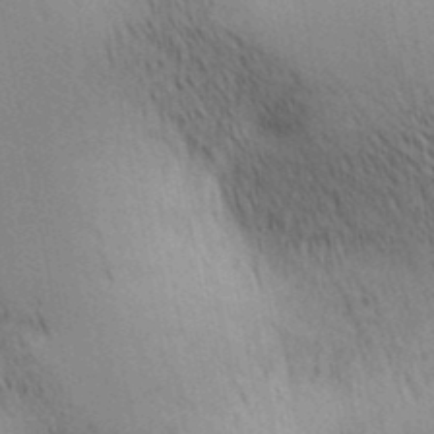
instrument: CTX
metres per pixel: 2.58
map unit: lAa
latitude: 10.8947
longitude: -108.3089
